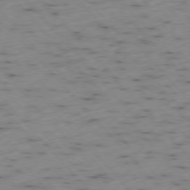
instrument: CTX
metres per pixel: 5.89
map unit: Ap
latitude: -76.4629
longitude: -60.7624
